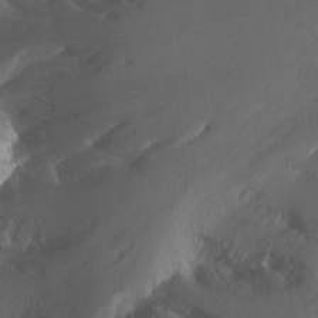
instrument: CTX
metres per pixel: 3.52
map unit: Nhu
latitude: -12.9353
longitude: -64.4979
